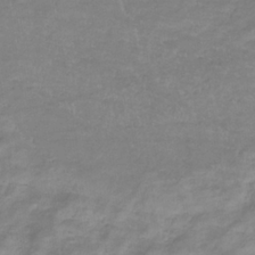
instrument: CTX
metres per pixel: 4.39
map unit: lHb
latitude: -34.2928
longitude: 72.3495
